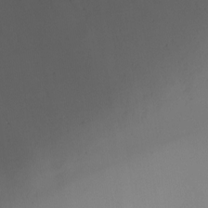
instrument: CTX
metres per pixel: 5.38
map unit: Ht
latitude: -4.9163
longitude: -26.5168
